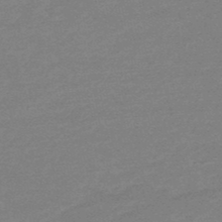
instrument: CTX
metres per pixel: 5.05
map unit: eHb
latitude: -48.1606
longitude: 88.2550
